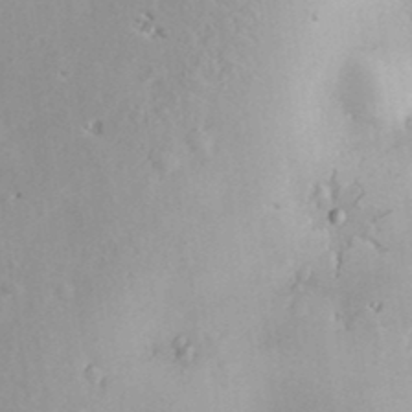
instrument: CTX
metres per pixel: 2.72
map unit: Nve
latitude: -8.4062
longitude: 174.8219
